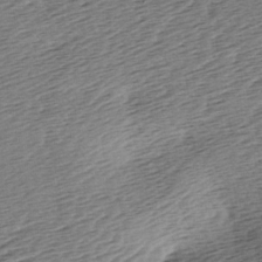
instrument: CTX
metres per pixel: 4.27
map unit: lAa
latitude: -2.9541
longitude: -126.9136
